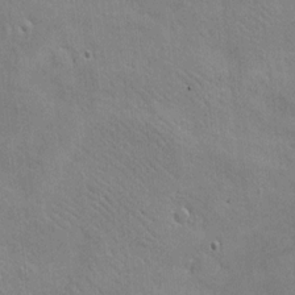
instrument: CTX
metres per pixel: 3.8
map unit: eHh
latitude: -8.0661
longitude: -69.3670
